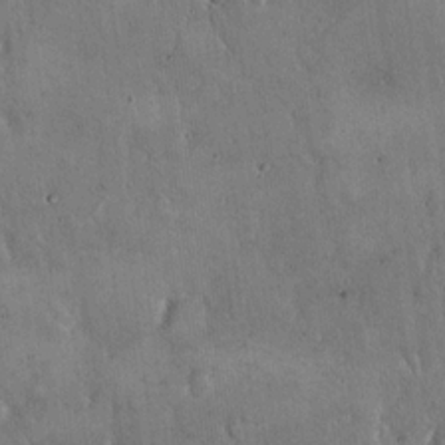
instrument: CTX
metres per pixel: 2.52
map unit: Hto
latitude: 16.6113
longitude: -59.9528
